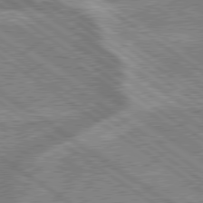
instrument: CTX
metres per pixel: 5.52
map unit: lApd
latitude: 79.2159
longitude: -169.9528
